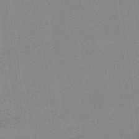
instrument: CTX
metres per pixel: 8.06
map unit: HNhu
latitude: -44.6330
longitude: 90.6141
